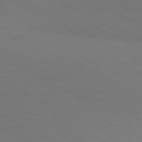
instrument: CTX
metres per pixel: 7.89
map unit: lApd
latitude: 81.0647
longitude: 148.8975
